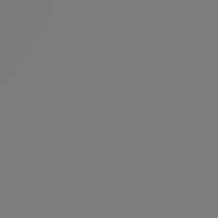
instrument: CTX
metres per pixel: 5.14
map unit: Hpe
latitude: 77.5560
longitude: -137.5749
